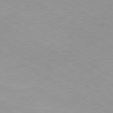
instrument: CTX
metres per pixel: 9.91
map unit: Ap
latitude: -76.6707
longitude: -75.8772
